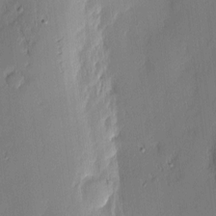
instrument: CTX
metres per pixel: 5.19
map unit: Nhu
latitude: 3.2348
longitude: -76.5356
